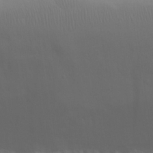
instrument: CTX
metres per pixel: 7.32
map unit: eHh
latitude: 25.1970
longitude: -65.7639
